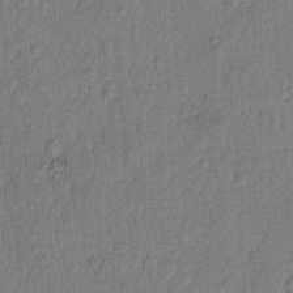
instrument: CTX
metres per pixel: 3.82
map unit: Hto
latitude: 9.8206
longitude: -61.4993
